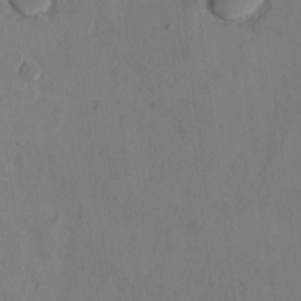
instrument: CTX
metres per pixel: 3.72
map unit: Ht
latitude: 10.4412
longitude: -32.2523
